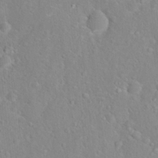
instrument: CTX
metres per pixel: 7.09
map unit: Hto
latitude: 16.3656
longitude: -42.1011
